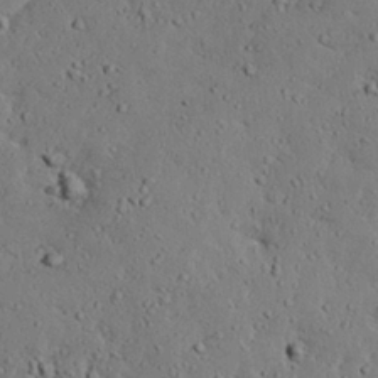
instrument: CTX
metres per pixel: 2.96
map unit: Nhu
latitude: 24.6301
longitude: -72.7247
